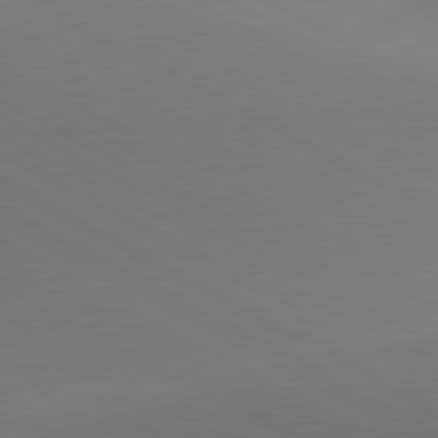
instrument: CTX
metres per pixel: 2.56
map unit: lApd
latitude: 81.1025
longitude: 146.8030
